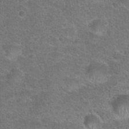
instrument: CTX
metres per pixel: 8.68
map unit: Hto
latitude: 23.2537
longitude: -49.7261
